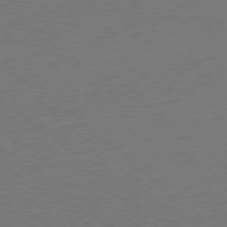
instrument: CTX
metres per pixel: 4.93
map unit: Ap
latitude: -79.3131
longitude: -98.8191
